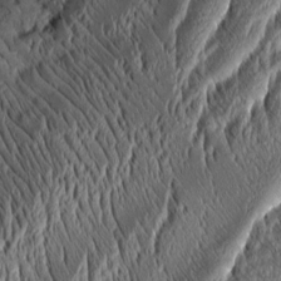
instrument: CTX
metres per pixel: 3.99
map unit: Aa
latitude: 8.4412
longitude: -130.3846
